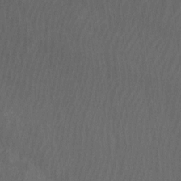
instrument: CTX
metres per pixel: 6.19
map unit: Htu
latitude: -6.8030
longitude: -68.5734
